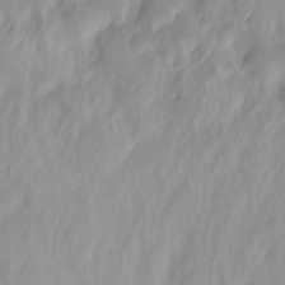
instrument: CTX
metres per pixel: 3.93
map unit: Nhu
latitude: -12.9353
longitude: -64.0444
